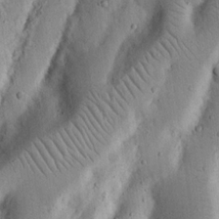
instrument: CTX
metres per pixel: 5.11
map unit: Nhu
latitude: 17.4615
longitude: -74.6679
